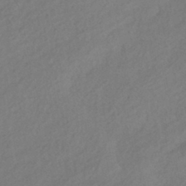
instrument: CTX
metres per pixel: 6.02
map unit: eHb
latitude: -42.5762
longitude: 84.8030
